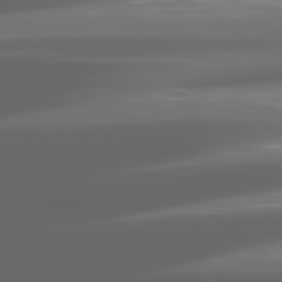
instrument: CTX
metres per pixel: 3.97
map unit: lApd
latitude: 80.9703
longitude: -140.1577
